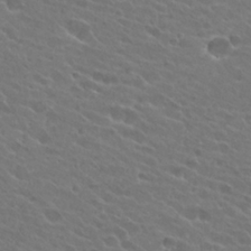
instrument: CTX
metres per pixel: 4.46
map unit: Hto
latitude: 24.6679
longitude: -38.1389
